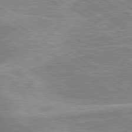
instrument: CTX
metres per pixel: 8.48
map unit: lApd
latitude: 80.0255
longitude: -176.5168
